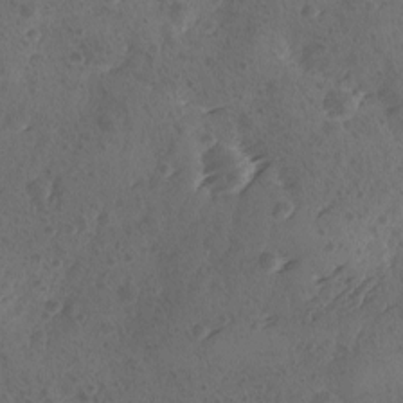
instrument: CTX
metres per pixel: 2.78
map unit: Ave
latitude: -9.3321
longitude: -118.3845
